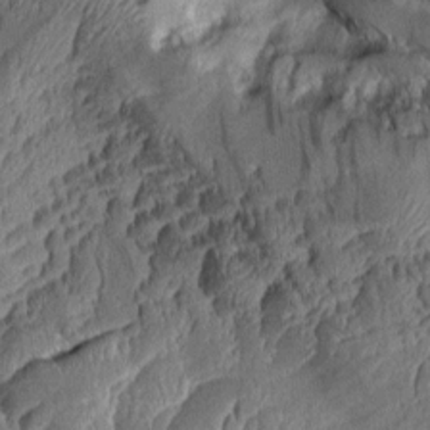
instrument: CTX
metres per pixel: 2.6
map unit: Aa
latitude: 8.5924
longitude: -128.3845
